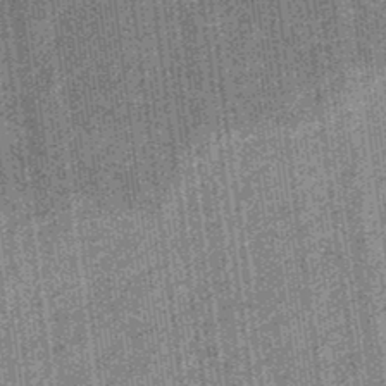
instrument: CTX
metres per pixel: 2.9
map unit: eHb
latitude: -32.4440
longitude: 73.8800
